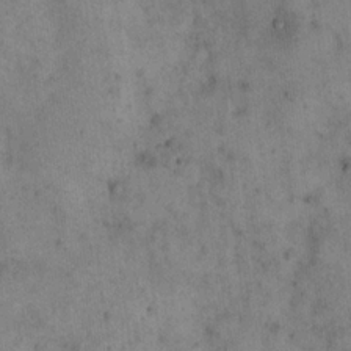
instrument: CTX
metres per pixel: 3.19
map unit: eHh
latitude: 20.7813
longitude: -60.7624
